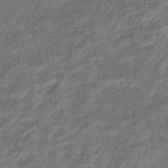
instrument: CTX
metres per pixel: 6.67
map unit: eHb
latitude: -39.7100
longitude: 80.2929
